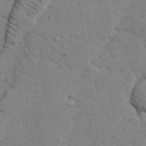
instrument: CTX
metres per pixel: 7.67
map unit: lHvf
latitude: 25.8205
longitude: 143.2564
